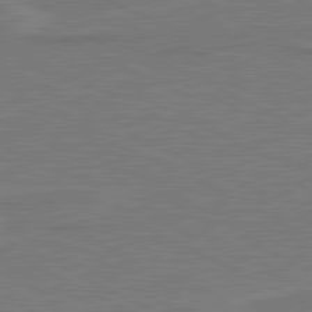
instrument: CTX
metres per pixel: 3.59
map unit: lApd
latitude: 81.0080
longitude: 120.9730
